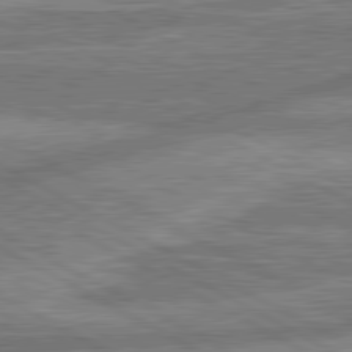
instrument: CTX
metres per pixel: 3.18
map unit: lApd
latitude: 81.1025
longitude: -165.8016
